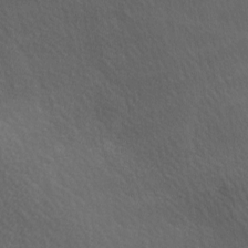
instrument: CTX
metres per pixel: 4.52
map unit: lAa
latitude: -6.2361
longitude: -121.8584
